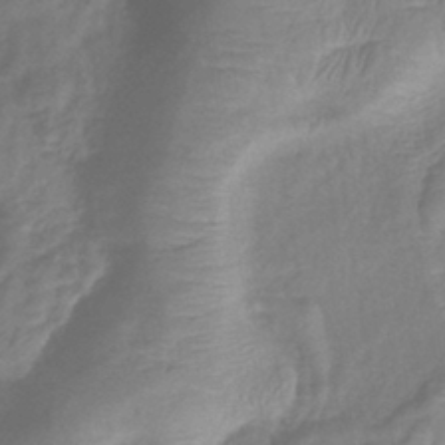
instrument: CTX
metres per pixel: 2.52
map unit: lHb
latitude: -40.9353
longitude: 78.9352
